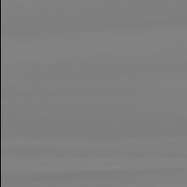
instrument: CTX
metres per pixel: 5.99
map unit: lApd
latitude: 82.4223
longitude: 174.0094
